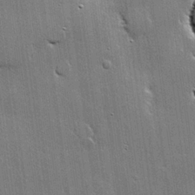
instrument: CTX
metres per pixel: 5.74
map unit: lHvf
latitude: 20.8569
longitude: 145.8989
